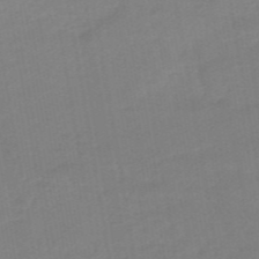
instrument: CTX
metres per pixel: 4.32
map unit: eHb
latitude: -48.6897
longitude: 87.6533
